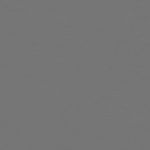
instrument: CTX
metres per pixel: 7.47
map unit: Hpe
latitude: 75.7828
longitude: -129.8016
